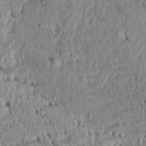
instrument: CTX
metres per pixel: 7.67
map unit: Htu
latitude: -4.4818
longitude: 152.8408
